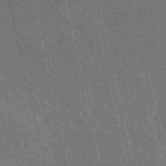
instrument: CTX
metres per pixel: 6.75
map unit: HNb
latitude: -51.9367
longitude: -41.2536
